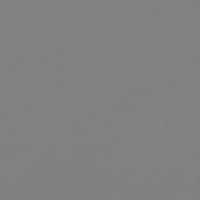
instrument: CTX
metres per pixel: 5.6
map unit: HNb
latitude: -52.5762
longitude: -38.4412
